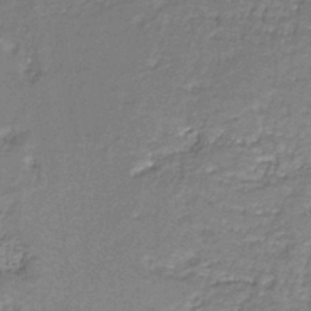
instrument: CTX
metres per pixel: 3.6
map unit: HNb
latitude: -38.0094
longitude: 51.2754
